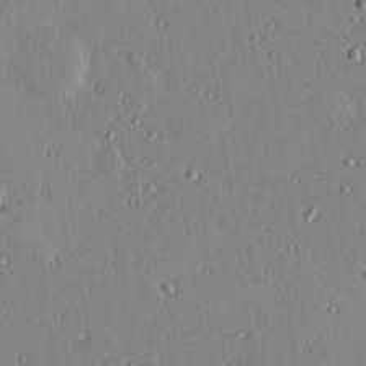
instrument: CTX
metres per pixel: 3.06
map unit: Hve
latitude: 26.5357
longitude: -93.5371
